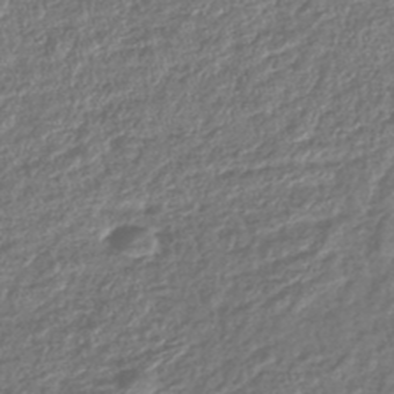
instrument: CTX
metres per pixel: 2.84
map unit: lHb
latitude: -43.6910
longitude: 68.6707
